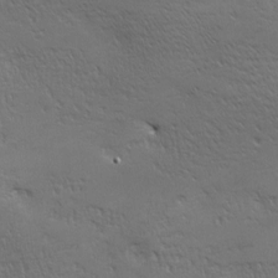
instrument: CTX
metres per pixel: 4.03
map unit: lAa
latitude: -8.5196
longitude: -125.1025
